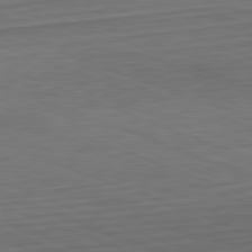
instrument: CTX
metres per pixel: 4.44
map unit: Hpe
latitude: -82.5763
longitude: 14.6897
